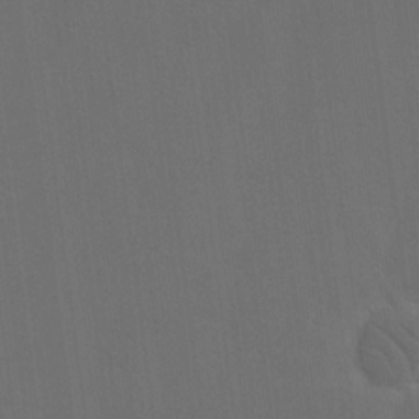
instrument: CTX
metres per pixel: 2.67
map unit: eHh
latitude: 18.8947
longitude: -66.1577
